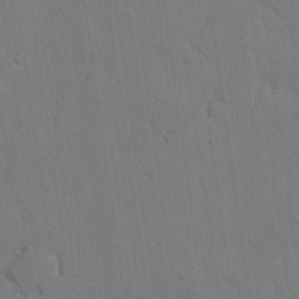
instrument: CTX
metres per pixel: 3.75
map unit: Nhu
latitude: 26.5546
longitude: -73.1215
